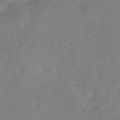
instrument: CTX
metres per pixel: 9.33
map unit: Hve
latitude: -33.8801
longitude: 90.2929
